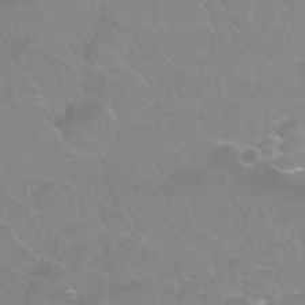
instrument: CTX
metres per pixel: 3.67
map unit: Nhu
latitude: 25.2725
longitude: -53.1592
